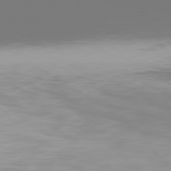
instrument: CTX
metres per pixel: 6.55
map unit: Hpe
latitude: 76.9891
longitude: -134.1766
